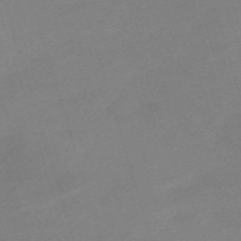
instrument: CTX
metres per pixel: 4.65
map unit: eHh
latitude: -61.5966
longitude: 49.6722
